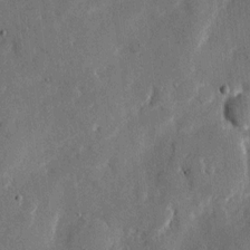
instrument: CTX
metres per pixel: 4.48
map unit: eHh
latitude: 11.6883
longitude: -67.8016
